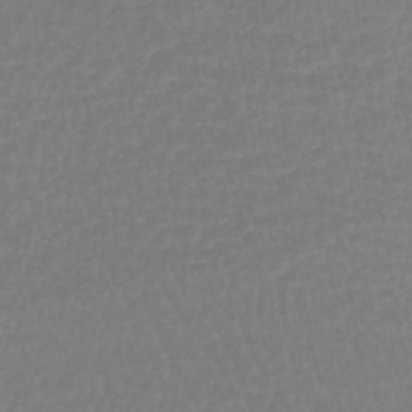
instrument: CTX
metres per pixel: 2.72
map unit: lHb
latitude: -42.9919
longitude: 64.1039
